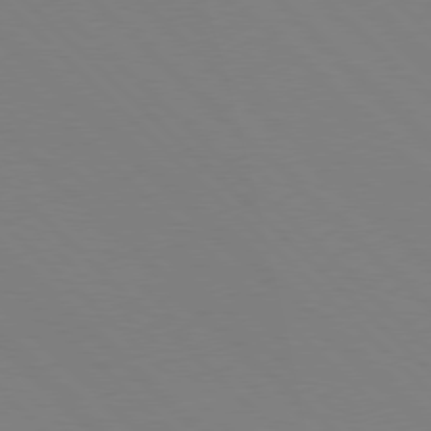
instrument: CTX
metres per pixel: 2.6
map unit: Hpe
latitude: 77.3670
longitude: -126.1389
